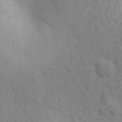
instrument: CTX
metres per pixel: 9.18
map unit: Hto
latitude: 14.1389
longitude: -37.9906
